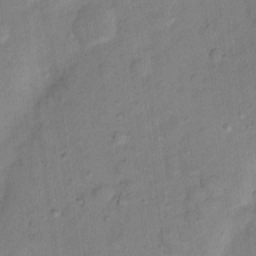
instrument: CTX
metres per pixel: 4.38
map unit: Nhu
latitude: 11.9150
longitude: -29.2159
